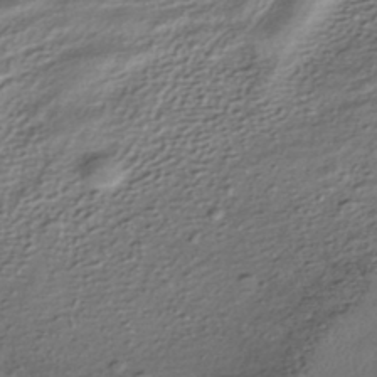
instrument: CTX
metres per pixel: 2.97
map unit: HNhu
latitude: -41.8800
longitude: 105.7855
